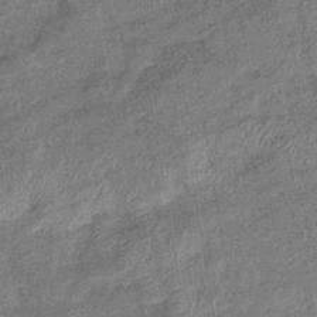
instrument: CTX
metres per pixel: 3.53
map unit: eHb
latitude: -38.7841
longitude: 79.4643
